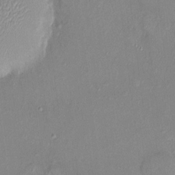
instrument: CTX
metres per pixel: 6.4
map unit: HNhu
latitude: 6.8947
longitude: 0.7653
